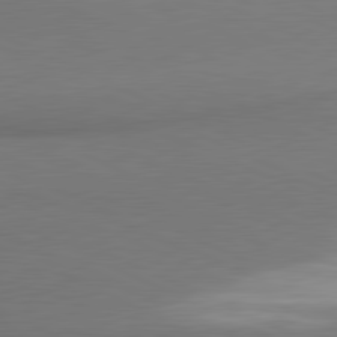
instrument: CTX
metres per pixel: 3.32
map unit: lApd
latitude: 81.1970
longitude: 163.9178
